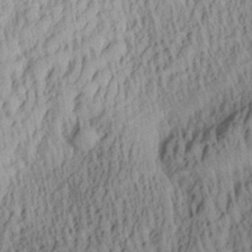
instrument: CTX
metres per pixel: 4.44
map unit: Aa
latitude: 29.4615
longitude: -137.6694
